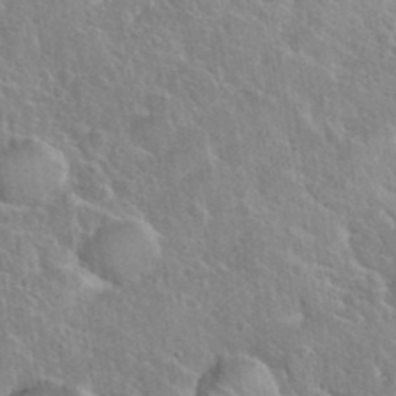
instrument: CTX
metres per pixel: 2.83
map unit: eHh
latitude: 37.7261
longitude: -61.3292
